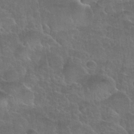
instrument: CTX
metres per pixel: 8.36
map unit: Nhu
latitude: 30.8002
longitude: -53.5749
